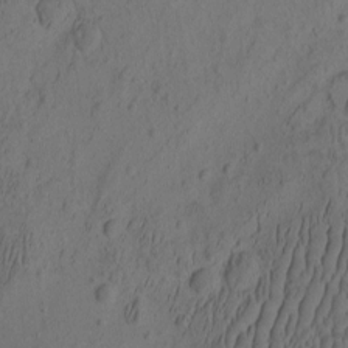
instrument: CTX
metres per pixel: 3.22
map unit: eHh
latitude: -1.5777
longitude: 16.7464
